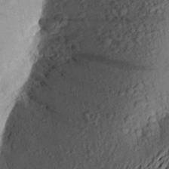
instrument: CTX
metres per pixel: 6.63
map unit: Aa
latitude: 23.3482
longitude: -149.9528
